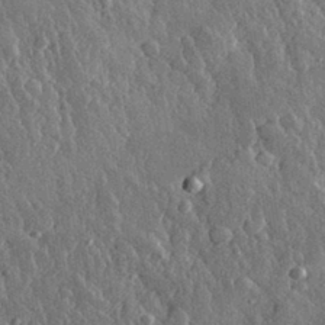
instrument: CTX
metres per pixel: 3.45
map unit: eHh
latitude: 31.2159
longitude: -79.7828
